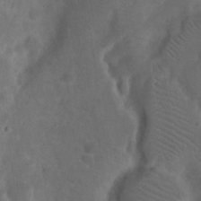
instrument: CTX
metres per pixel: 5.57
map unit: eHh
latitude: 19.7071
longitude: -64.8002
